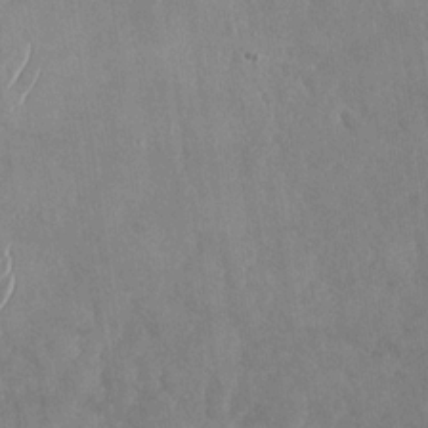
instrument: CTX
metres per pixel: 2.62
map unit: Nhu
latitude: -30.3873
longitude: -59.5371
